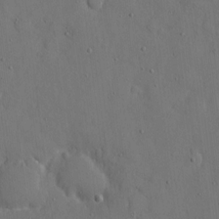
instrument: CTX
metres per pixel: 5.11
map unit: eHh
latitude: 7.5560
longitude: -68.3656
